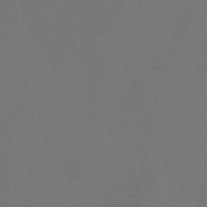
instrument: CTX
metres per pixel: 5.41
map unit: HNb
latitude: -44.1606
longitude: -41.2914
